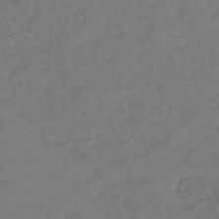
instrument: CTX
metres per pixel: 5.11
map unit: eHh
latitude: -51.5399
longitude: -24.7624
